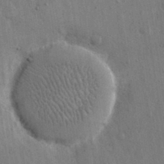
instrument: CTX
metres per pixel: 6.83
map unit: eHh
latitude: 15.1593
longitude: -68.4790
